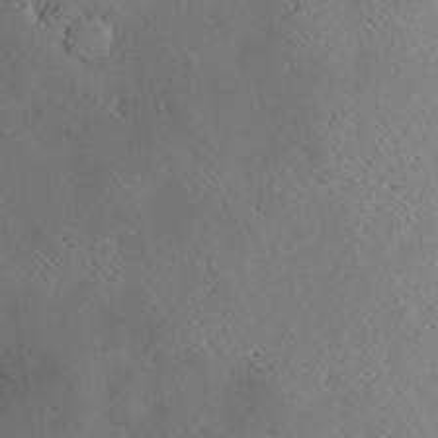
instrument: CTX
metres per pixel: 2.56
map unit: Hve
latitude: -9.9178
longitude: 175.0486
